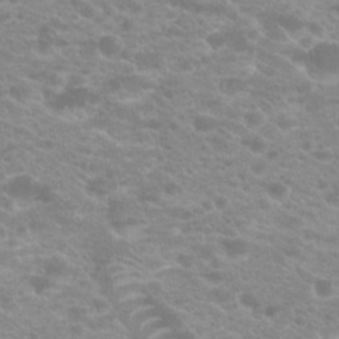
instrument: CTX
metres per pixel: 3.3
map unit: Hto
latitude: 20.7247
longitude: -37.1214
